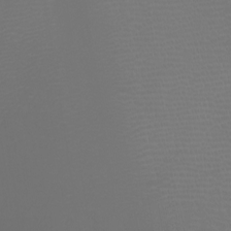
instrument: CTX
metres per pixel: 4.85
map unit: Nhu
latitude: -5.0675
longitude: -90.3089
